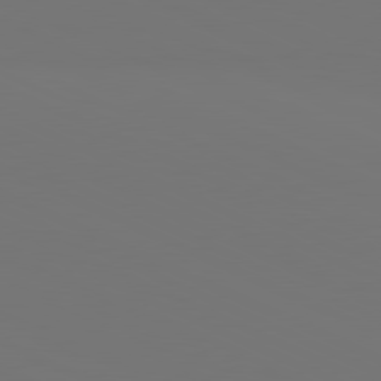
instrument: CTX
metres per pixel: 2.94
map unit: lApd
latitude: 81.2915
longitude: 147.8422
